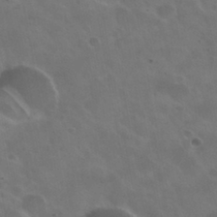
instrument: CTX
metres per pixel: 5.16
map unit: Nhu
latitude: 30.7247
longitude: -55.1025
